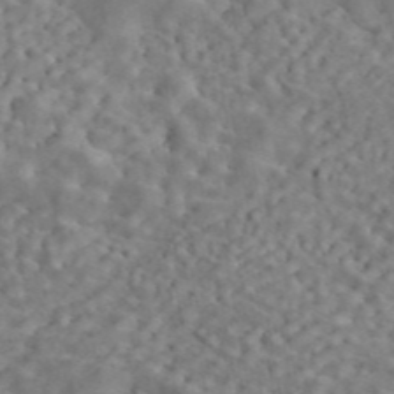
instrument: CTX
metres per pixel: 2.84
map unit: ANa
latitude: 45.8205
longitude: 23.4644
